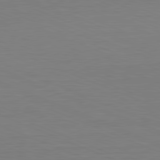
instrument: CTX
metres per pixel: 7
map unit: Hpe
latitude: -81.6911
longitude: 8.4062
